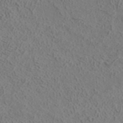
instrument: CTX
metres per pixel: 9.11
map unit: ANa
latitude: 37.0837
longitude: 18.9920
